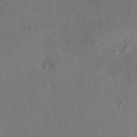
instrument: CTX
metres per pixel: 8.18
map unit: eHh
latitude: -0.4440
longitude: 18.7085
